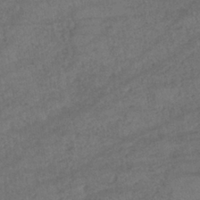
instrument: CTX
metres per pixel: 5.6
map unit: lHb
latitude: -39.7856
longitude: 68.5762
